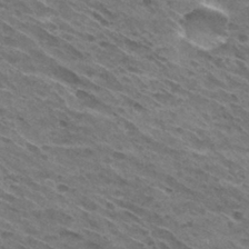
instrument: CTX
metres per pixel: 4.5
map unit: Hto
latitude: 30.4979
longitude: -45.3104
